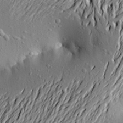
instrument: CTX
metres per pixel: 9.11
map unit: Aa
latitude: 21.0837
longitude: -150.1766
